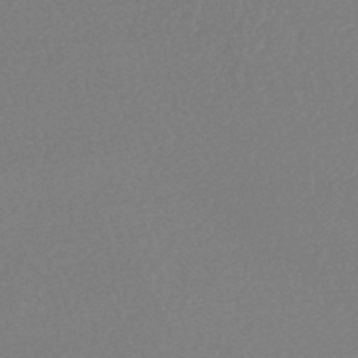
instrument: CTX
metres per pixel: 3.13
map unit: HNhu
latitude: -48.7086
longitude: 97.9556
